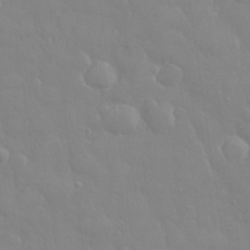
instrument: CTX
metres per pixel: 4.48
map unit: eHh
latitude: 32.8758
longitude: -60.3278
